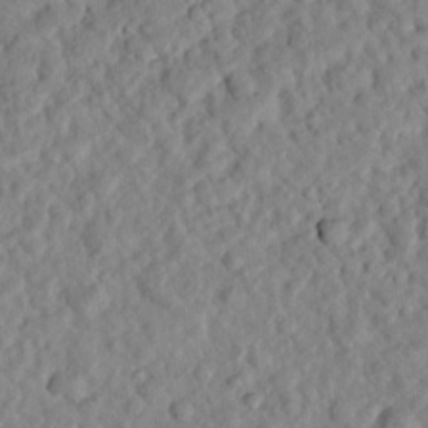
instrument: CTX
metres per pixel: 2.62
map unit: lHvf
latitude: 14.8947
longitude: 178.9919
